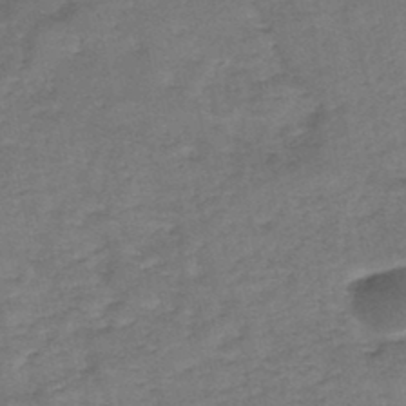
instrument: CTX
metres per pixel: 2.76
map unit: HNb
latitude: -45.3132
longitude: -36.3656
